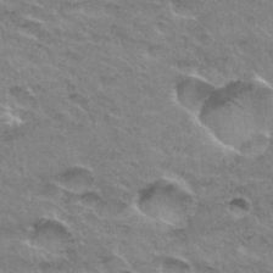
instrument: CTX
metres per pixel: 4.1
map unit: Hto
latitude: 33.6694
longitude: -47.1026
